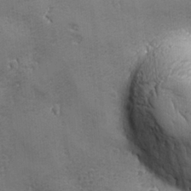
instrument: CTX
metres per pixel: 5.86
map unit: Ave
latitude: -7.1053
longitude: -120.6113
